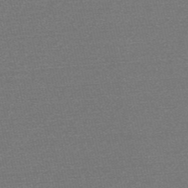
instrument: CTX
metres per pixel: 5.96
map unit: HNb
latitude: -53.3887
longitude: -43.0459
